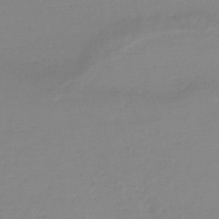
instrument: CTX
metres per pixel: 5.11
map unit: HNb
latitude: -46.1417
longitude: -35.0836
